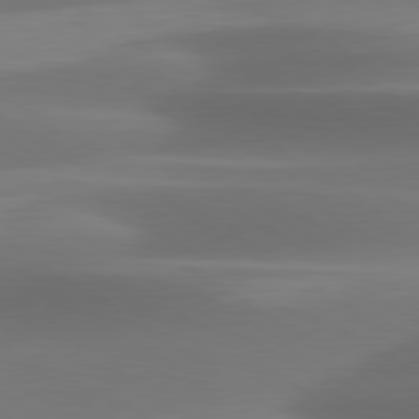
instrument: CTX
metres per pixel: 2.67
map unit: lApd
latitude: 79.8961
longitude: -87.0080
